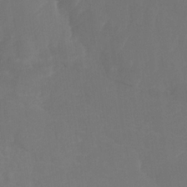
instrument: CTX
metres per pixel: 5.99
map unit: lHb
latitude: -31.5021
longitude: 64.0472
